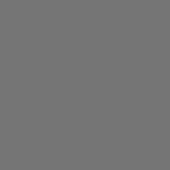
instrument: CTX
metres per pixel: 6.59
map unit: Hpe
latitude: 77.5749
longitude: -177.7449
